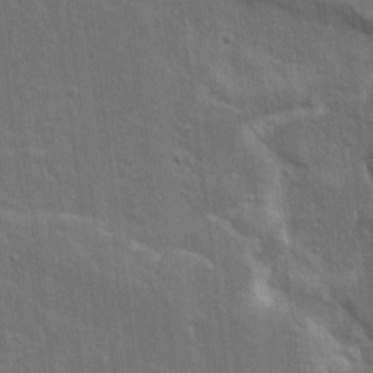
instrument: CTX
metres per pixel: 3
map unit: lAvf
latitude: 15.8962
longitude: -128.4223
